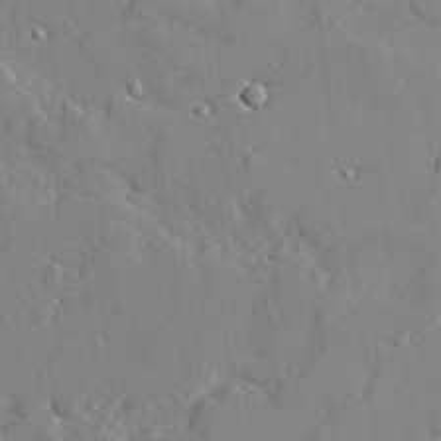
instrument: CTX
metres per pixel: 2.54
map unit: lAvf
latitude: 28.4034
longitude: -108.1388
